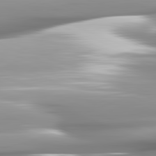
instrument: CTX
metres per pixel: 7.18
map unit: lApd
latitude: 81.8394
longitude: -141.9717
